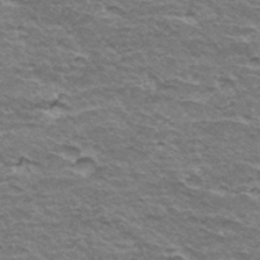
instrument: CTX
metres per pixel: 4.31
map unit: Hto
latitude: 35.2159
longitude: -42.7813
